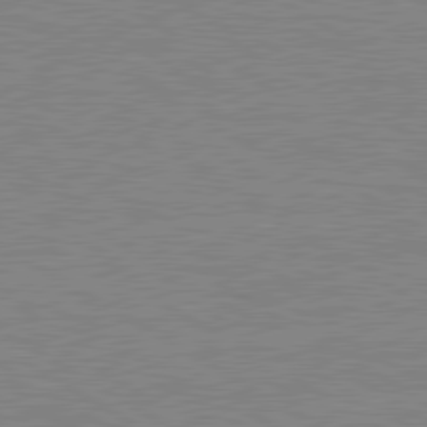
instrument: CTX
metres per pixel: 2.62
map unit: lApd
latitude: 80.2522
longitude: 122.6519
